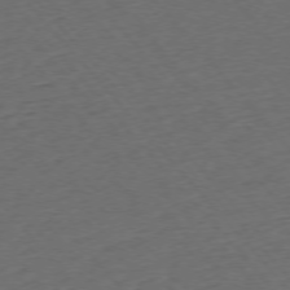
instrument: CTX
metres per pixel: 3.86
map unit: Ap
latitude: -75.8990
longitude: -80.9325
